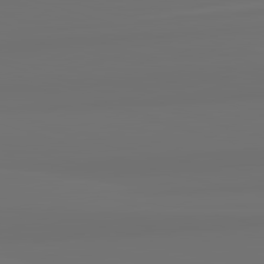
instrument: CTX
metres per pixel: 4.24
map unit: lApd
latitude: 82.8191
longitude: 160.9164
